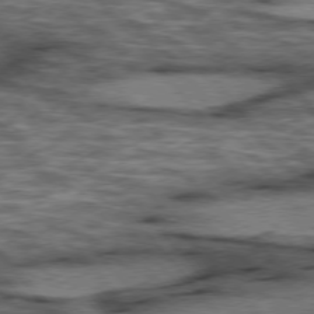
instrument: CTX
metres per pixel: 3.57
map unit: lApd
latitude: 75.9150
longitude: -49.4615
